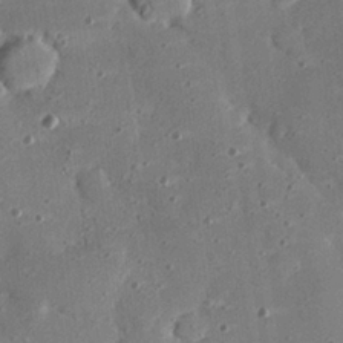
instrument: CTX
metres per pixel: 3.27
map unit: eHh
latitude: 24.2333
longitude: -88.9703
